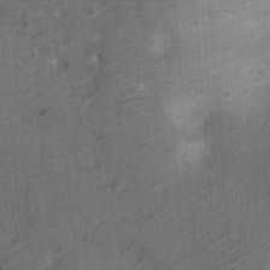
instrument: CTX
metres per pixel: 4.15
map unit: Nhu
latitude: 6.1200
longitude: -22.8191
